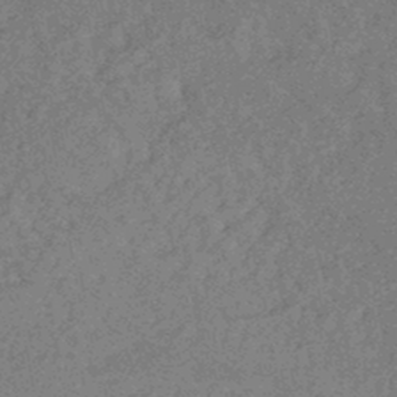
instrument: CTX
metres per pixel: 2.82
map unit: HNhu
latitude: -45.2187
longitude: 99.4643
